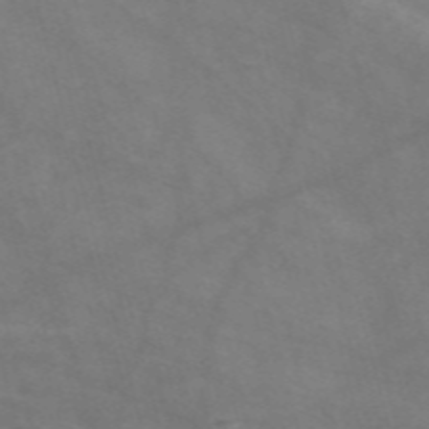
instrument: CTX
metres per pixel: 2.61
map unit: Nve
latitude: -58.4251
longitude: 58.8785
